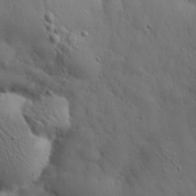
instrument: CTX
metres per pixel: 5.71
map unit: eHh
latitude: 30.5735
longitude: -68.9136
